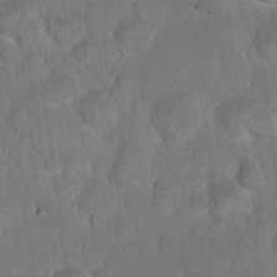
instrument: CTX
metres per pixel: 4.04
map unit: eHh
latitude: 22.2522
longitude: -58.5546
